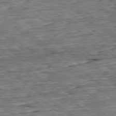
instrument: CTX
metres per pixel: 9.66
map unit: Ap
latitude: -78.9352
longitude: -86.4979
